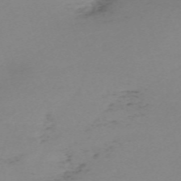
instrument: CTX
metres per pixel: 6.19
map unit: eHh
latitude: -61.3888
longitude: 52.7652
